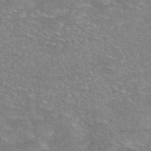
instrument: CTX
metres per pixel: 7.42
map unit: eAb
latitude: 46.1578
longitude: 102.6519
